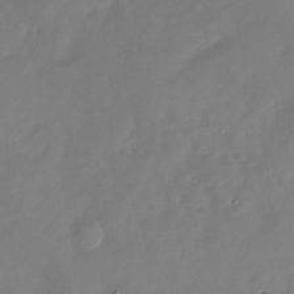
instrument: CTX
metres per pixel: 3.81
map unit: Nhu
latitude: -28.0283
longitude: -76.1766
